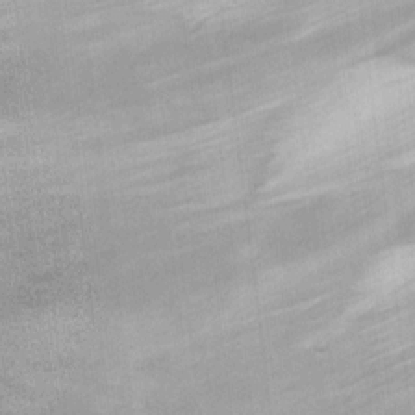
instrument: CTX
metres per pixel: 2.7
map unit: Ht
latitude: 10.3845
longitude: -39.6316
